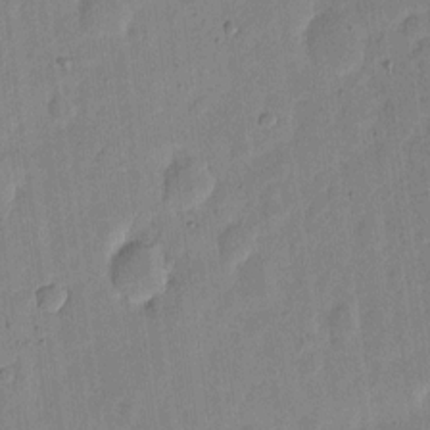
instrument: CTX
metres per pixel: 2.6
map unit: eHh
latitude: 6.6868
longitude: -70.8758
